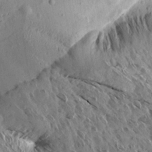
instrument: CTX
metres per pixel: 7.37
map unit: Aa
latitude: 13.0459
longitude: -141.8016
